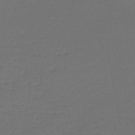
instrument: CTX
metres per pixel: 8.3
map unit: lHb
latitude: -46.1605
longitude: 63.2754
